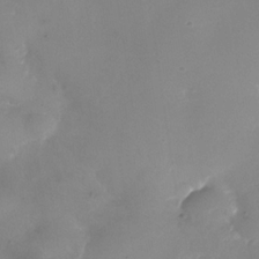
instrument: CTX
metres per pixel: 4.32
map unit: Nhe
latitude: -34.1039
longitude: -87.8394
